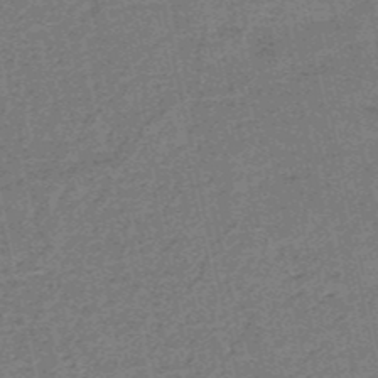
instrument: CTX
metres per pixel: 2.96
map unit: HNb
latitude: -51.8800
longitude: -51.2537
